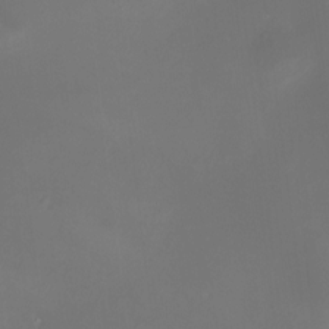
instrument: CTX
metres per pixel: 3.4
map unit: HNhu
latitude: 10.0822
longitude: 11.9367
